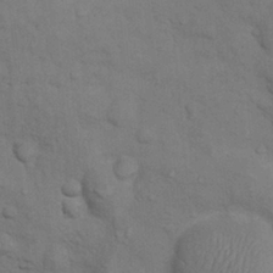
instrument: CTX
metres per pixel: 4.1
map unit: Nhu
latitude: 7.7639
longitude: -24.2900
